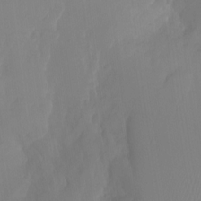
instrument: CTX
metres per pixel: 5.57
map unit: Ht
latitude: -15.1054
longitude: -54.8569
